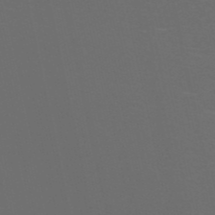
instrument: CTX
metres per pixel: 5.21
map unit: HNb
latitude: -51.1998
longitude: -44.8758
